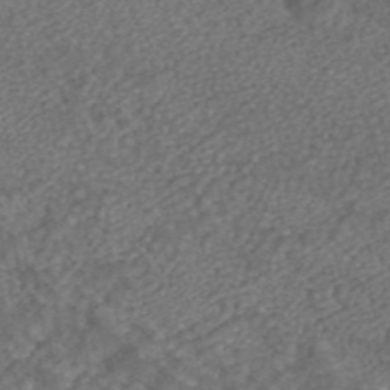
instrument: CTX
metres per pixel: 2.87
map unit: ANa
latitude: 43.9150
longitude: 24.7274
